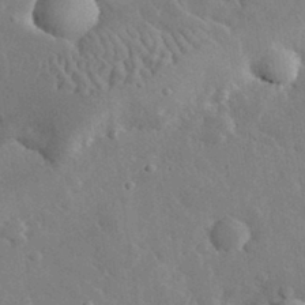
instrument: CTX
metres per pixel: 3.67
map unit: lHvf
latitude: 32.8002
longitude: -85.5182
